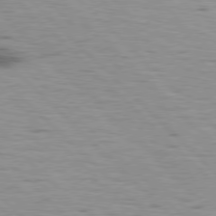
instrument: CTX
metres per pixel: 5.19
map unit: lApd
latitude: 77.1025
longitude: -48.9703
